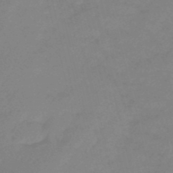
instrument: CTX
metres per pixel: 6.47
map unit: eHb
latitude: -46.7274
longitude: 86.5007
